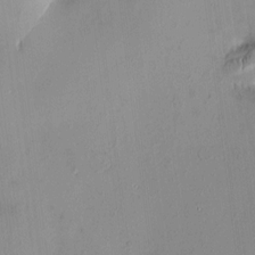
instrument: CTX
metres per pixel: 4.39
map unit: HNhu
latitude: 6.4412
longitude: 4.8219
